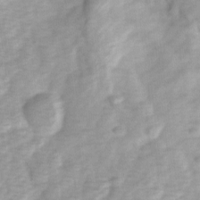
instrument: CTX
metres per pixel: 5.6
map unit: Ave
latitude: 1.5182
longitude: -112.2522
